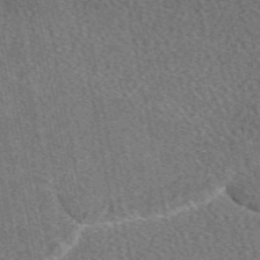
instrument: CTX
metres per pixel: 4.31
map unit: eAb
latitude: 49.1403
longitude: 117.0864
